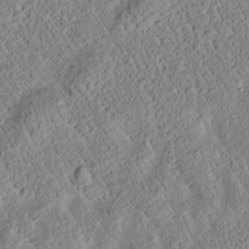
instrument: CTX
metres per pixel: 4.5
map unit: Htu
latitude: -0.1417
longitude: 176.0094
